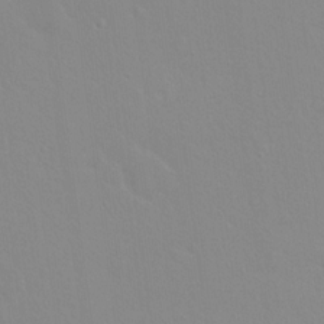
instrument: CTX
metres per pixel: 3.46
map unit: Hto
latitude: 16.8191
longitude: -39.6883
